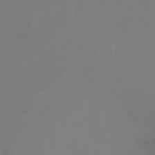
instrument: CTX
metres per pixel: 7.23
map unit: Ht
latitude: -10.5385
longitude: -34.6679
